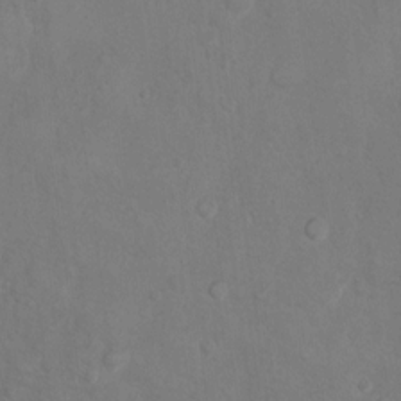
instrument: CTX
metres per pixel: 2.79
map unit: Hto
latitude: 11.0648
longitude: -35.9339
